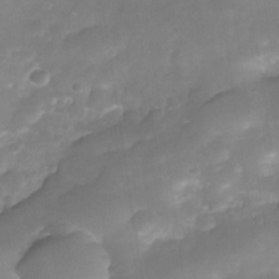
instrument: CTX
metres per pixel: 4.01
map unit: Nhe
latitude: -35.6911
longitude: -145.5371
